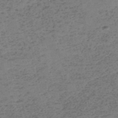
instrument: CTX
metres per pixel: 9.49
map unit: eHh
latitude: -54.4251
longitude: -89.5183
